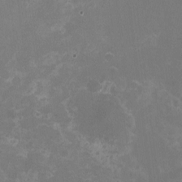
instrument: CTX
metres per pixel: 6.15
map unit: HNhu
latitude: -2.7274
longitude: -3.9339
